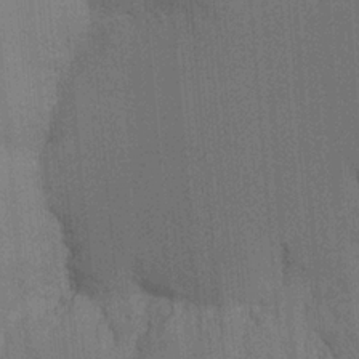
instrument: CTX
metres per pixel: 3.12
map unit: Ht
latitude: -16.0283
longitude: -47.6316
